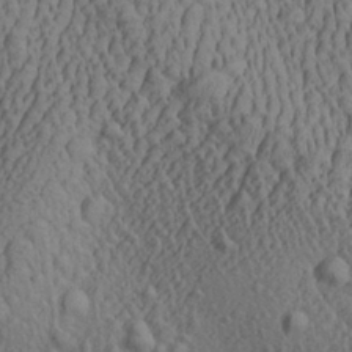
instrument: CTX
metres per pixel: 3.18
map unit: Aa
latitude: 27.2915
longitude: -137.1970
